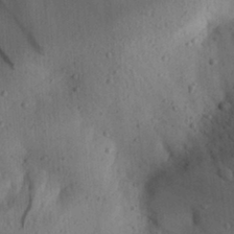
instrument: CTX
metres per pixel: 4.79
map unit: Aa
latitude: 30.8758
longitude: -144.4412
